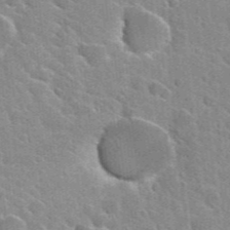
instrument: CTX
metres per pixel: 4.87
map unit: Hto
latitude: 25.5749
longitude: -36.7813
